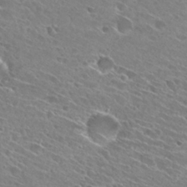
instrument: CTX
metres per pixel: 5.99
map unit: Hto
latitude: 28.0444
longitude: -43.6316
